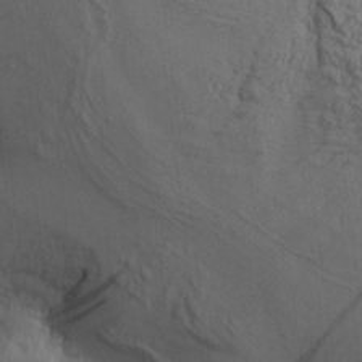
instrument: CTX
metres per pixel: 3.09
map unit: Aa
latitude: 27.7261
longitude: -132.1389
